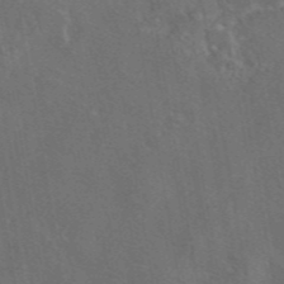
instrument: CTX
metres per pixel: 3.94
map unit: eAb
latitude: 46.1767
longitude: 109.0675
